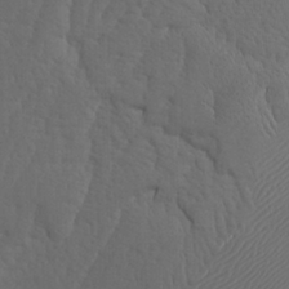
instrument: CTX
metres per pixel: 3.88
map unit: Htu
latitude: -3.8800
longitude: -72.4601
